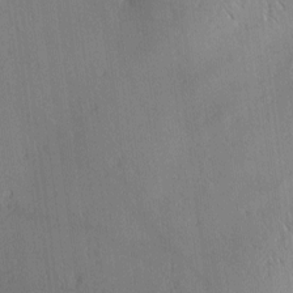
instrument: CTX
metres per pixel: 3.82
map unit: Ave
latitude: 1.8961
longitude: -115.0647
